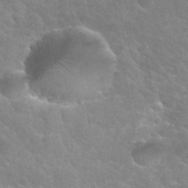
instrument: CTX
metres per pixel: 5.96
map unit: Hto
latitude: 35.8016
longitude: -45.9717
